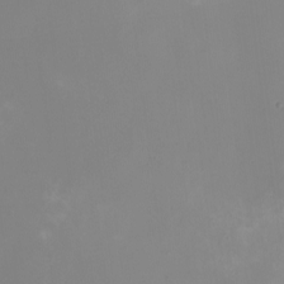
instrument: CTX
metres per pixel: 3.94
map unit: Nhu
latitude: -8.9353
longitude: -84.6491
